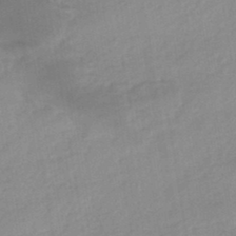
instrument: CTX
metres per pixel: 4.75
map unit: eHb
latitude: -45.0675
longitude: 84.8219
